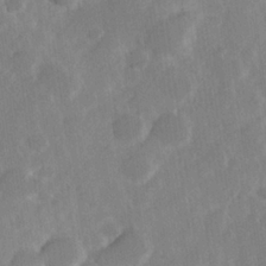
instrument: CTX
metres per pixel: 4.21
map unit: Hve
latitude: 24.0633
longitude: 144.4818
